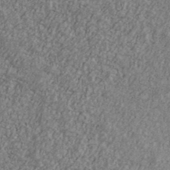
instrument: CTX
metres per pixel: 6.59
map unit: Ave
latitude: 41.1403
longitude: -111.4049
